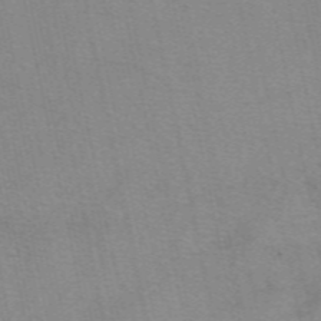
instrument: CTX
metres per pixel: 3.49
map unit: eAb
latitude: 49.9528
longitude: 106.1606
